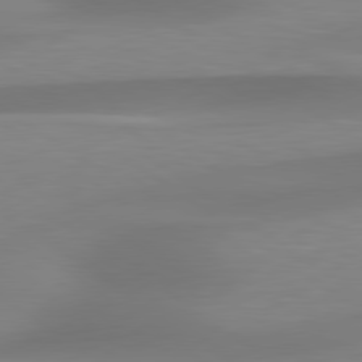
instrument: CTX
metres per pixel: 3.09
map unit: lApd
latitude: 79.4616
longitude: -92.1766
